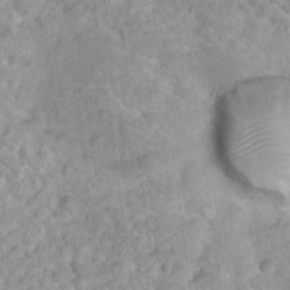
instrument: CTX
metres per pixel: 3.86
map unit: Nhu
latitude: 16.6113
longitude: -31.3482
